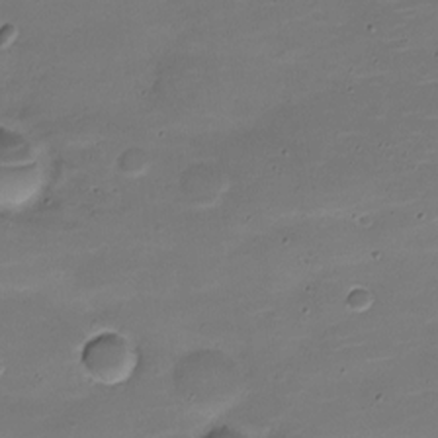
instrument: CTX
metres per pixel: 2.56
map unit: Nve
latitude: -21.1809
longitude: 104.2172
